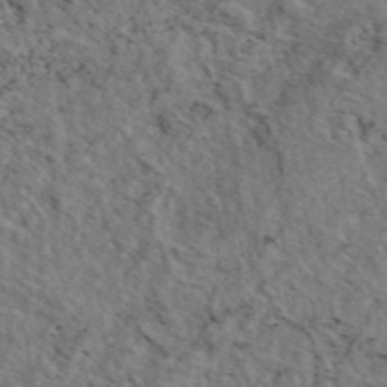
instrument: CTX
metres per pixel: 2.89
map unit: eAb
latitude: 45.0080
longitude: 113.6722
